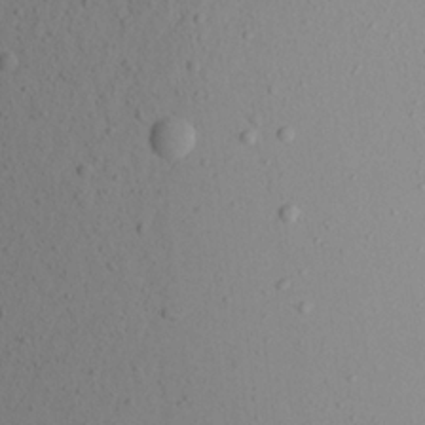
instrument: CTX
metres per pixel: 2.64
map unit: Aa
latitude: 21.6316
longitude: -145.5749
